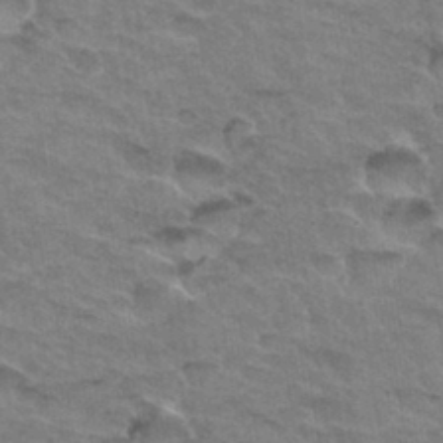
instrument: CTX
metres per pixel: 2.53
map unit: Hto
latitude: 33.6127
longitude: -46.9136
